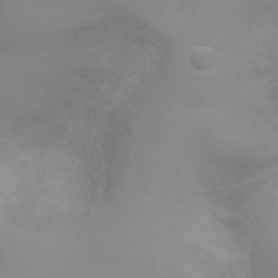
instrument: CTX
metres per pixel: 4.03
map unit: Ht
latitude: -6.8219
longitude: -21.0648
